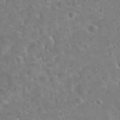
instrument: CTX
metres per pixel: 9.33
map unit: Hto
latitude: 21.7828
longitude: -47.8584
